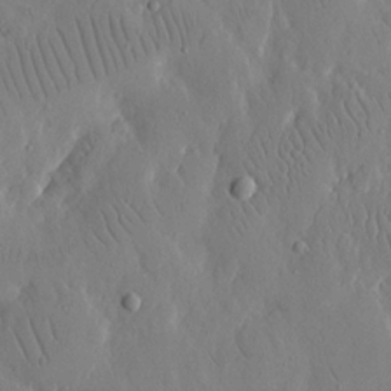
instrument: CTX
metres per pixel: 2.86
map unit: eHh
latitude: 13.2537
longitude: -69.5371
